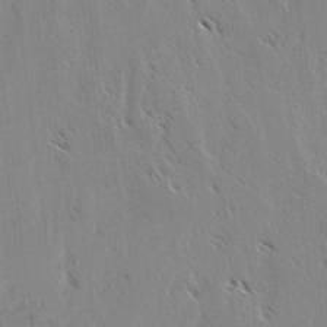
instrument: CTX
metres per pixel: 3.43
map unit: lAvf
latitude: 2.9702
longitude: -105.0459
